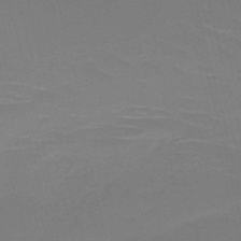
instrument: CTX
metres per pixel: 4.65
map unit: HNb
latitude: -50.5196
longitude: -41.9906
